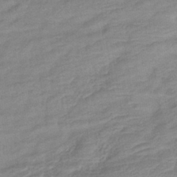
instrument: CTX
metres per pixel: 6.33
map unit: eHb
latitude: -40.2550
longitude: 79.3698
